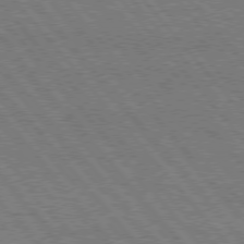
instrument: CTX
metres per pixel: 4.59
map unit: Hpe
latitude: 75.4993
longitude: -140.5545
